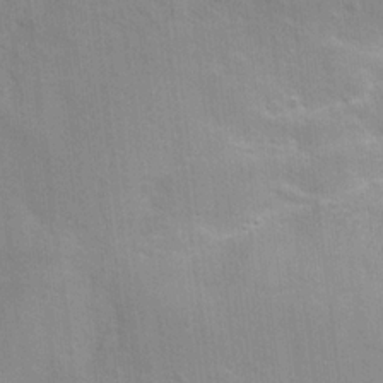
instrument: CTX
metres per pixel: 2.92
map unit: Hto
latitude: 20.7813
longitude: -52.1578
